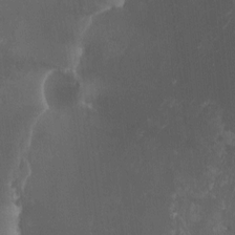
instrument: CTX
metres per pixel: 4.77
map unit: HNhu
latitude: -1.1432
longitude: -2.2522
